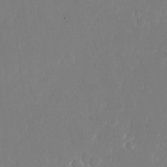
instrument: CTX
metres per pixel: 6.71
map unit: Nhu
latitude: -26.2928
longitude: -72.0822
